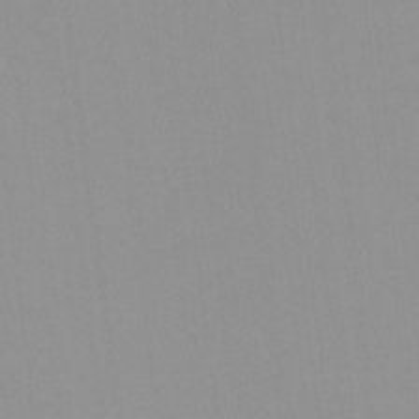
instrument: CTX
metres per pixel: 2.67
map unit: lHvf
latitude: -13.8611
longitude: -104.1578
